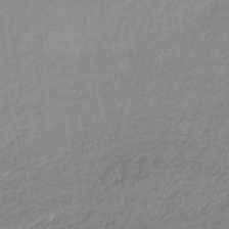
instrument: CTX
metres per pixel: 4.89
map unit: lHb
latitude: -36.9730
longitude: 71.9556
